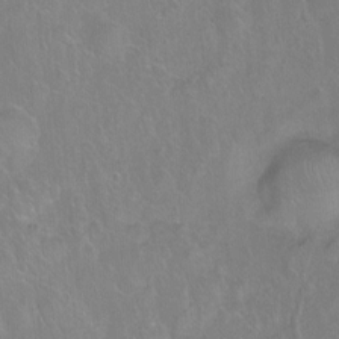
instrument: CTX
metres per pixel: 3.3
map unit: Ht
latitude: -6.6707
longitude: -37.6505
